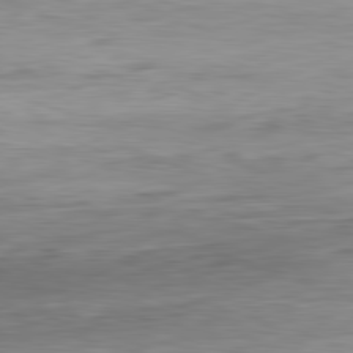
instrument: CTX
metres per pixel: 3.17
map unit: Ap
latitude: -82.2172
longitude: -77.4993
